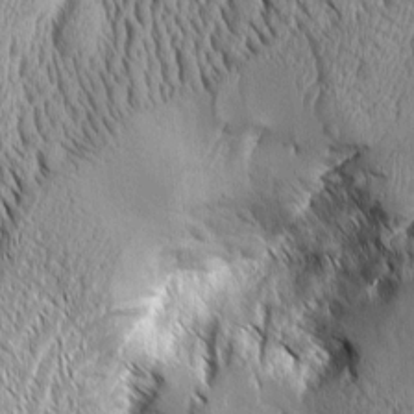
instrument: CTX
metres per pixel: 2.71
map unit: Aa
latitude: 8.8758
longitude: -129.5371
